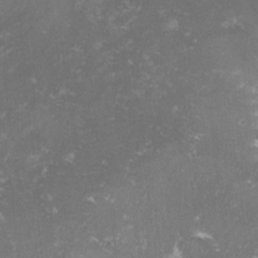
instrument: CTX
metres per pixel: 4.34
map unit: lHvf
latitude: -14.4062
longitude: -99.1214
